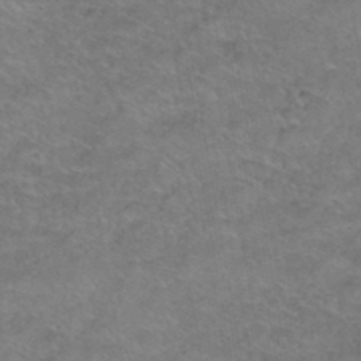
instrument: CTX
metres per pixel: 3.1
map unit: Hto
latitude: 38.8380
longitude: -42.7435
